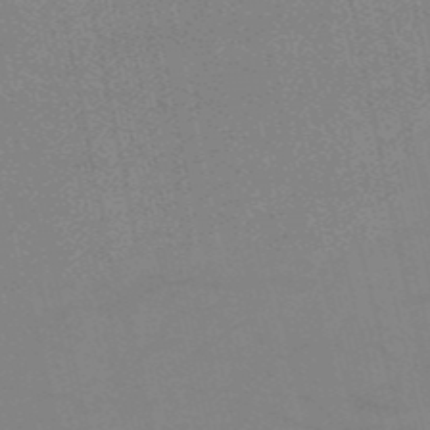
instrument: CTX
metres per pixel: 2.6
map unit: HNb
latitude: -52.9352
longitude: -47.7639
